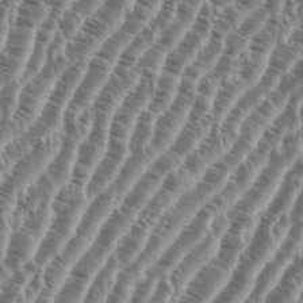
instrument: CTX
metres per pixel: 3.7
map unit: eHh
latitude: 36.9892
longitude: -135.7449
